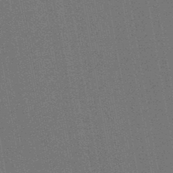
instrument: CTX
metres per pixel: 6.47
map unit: HNb
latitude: -46.9541
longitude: -39.5560
